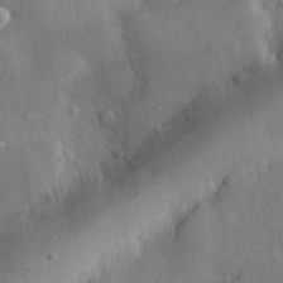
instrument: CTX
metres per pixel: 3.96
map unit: eHh
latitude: 28.8569
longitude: -79.1403
